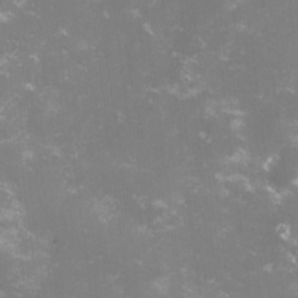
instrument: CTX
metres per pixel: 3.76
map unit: lHvf
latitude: -14.8219
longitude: -101.1781
